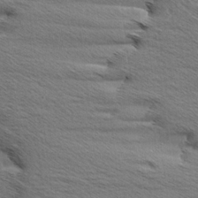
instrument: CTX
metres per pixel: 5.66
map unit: Aa
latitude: 6.0444
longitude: -136.7624
